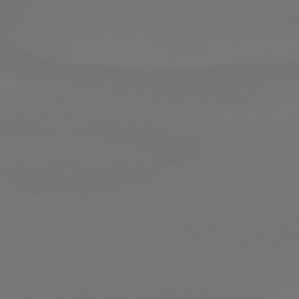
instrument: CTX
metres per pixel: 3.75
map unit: Hpe
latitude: 76.7246
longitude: -132.4601
